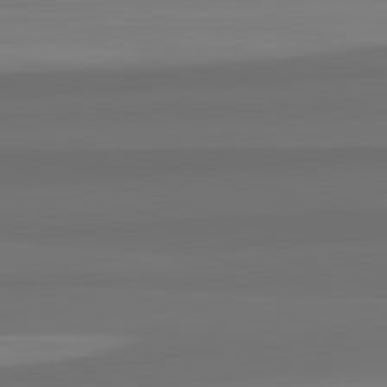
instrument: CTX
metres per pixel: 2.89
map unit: lApd
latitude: 82.8380
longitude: 166.2739
